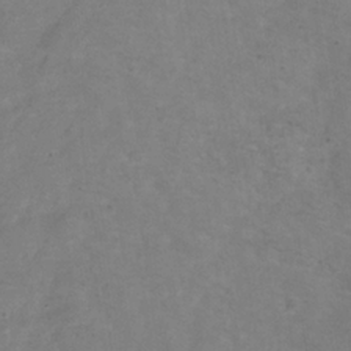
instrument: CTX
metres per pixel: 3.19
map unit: Hve
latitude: -33.7856
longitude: 91.0487
